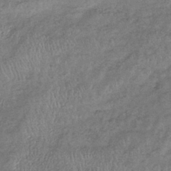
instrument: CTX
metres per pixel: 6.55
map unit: eHb
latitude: -39.3132
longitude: 76.4818
